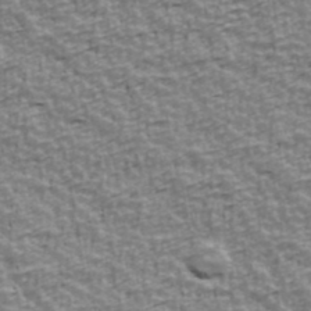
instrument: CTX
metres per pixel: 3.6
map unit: Ave
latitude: 41.5749
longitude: -112.8569
